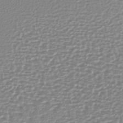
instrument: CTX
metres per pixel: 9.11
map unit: lHb
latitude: -40.3306
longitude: 64.7274
